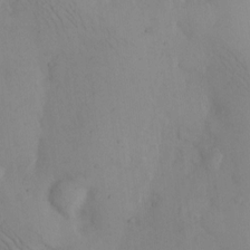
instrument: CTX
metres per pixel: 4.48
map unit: eHh
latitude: 11.4804
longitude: -61.5560
